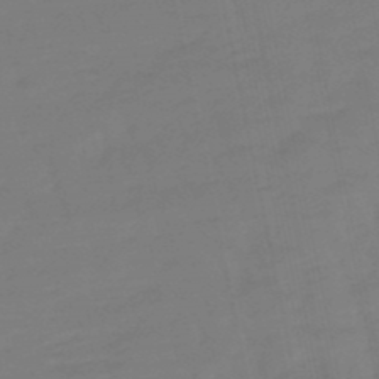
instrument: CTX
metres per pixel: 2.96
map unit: lHb
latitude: -49.2943
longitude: 78.8975
